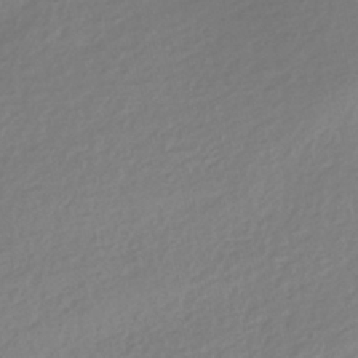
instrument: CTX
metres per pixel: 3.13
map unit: HNhu
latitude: -41.5210
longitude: 93.5210
